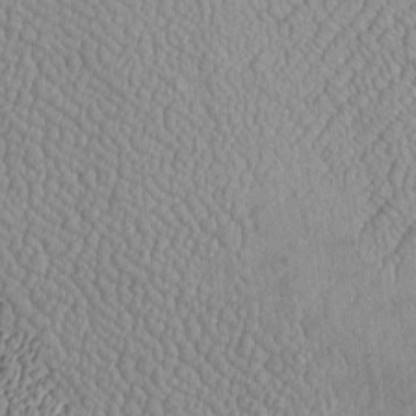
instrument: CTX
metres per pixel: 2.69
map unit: Htu
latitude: -6.5007
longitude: 155.9745
